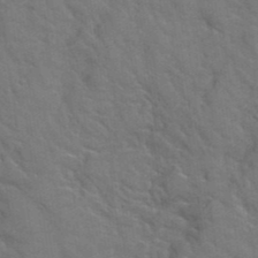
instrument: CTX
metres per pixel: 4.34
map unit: Hto
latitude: 38.7813
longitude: -43.9339
